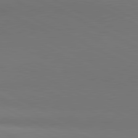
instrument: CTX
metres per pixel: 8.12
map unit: lApd
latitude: 81.1403
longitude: 145.9556
